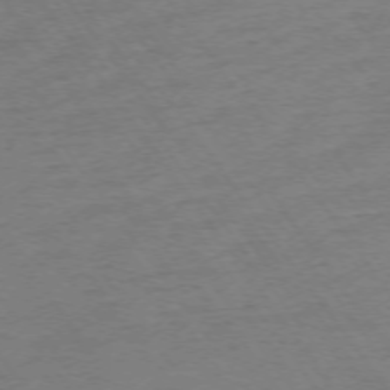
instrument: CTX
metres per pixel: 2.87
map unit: Ap
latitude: -74.2929
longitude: -84.8380
